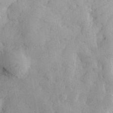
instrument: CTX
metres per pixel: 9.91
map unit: lHvf
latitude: 23.0269
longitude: 143.8233
